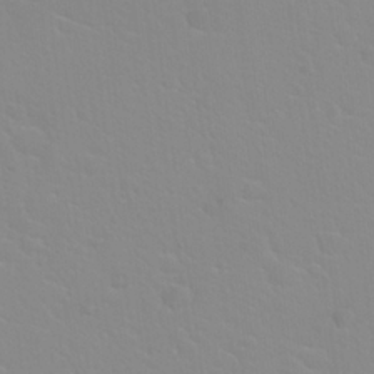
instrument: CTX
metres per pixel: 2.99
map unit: Hto
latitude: 20.8380
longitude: -33.4237
